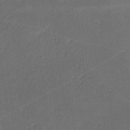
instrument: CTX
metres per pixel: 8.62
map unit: lHvf
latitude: -11.3510
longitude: -101.3860
